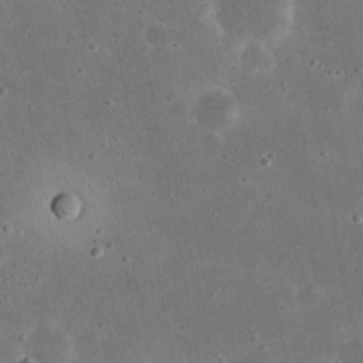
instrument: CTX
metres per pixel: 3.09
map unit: eHh
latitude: 21.5749
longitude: -68.2145
